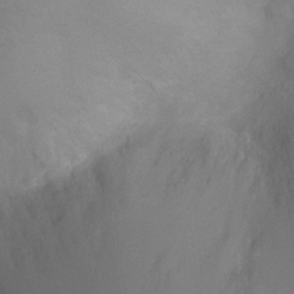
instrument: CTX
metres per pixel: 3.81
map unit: Ht
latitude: -9.2187
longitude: -23.0647
